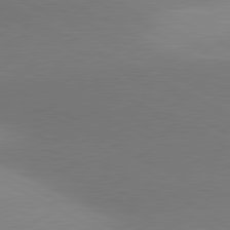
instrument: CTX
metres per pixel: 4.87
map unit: lApd
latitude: 80.9703
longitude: 134.5007
